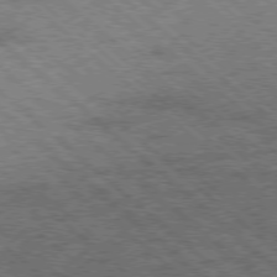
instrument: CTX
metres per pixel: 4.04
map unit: Ap
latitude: -78.3873
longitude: -49.0836
